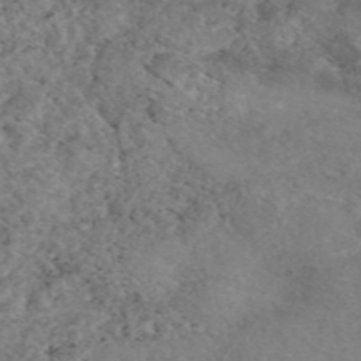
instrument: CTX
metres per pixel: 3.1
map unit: eAb
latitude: 47.6883
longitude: 113.7100
